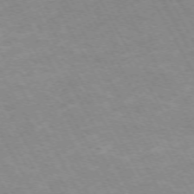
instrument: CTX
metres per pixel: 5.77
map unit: Hpe
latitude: -72.3306
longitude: 9.9745
